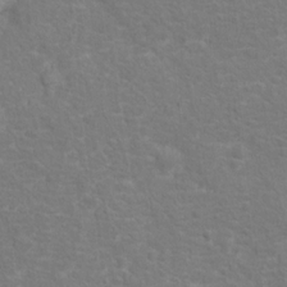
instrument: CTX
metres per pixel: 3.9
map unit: Hto
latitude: 13.7828
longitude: -38.9136
